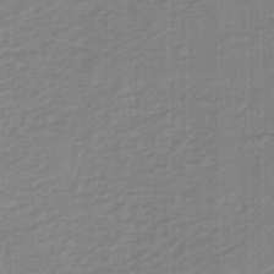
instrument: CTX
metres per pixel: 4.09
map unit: eHb
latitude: -45.5021
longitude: 83.4643
